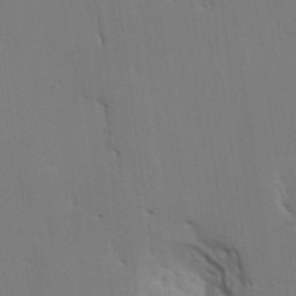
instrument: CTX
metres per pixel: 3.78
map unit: HNhu
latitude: 3.9150
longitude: -8.1200
